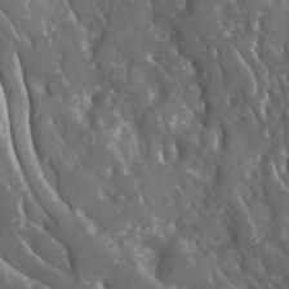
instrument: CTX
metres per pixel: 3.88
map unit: Ave
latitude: 15.8962
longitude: -131.1781
